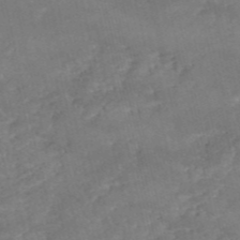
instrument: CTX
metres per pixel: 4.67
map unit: eHh
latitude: -54.8597
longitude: -90.7246
